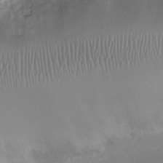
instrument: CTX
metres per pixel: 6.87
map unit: Ht
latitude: -9.9556
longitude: -21.0270
